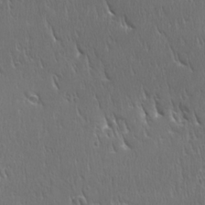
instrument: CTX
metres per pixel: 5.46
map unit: Ave
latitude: 22.7057
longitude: -135.4804
